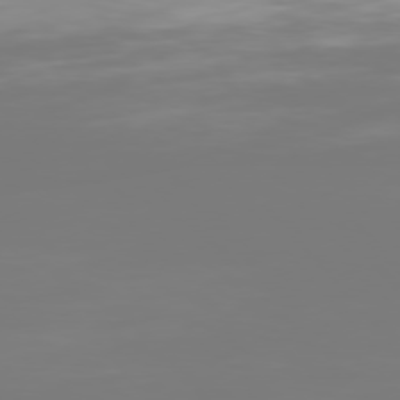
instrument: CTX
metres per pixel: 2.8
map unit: Hpe
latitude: 75.8017
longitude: -143.3860
